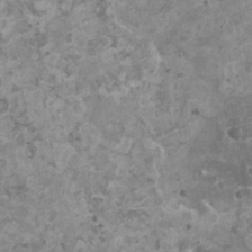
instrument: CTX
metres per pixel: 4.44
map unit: HNhu
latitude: -0.8219
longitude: 2.4628
